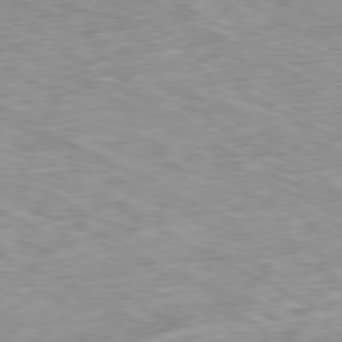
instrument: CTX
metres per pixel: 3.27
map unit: Ap
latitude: -80.5385
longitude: -72.7436
